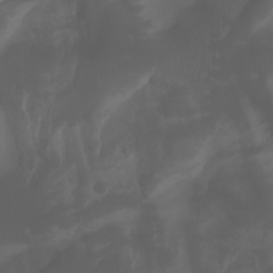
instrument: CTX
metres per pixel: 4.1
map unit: Aa
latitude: -7.4454
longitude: -79.5182
